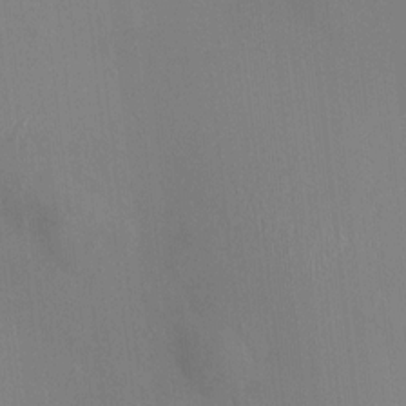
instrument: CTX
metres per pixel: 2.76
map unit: HNhu
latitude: 4.2900
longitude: 6.3495
